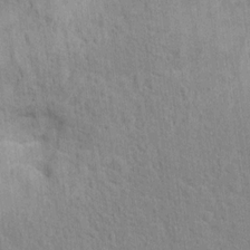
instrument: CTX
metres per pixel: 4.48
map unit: Hto
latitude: 13.1970
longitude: -37.7450
